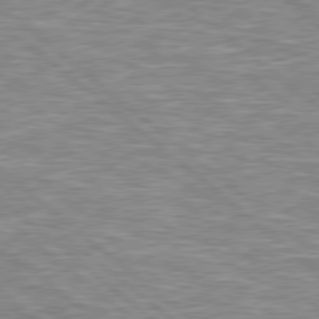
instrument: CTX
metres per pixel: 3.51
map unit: Hpe
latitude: 78.6680
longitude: -157.8961
